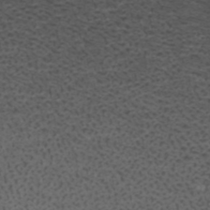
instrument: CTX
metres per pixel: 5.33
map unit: ANa
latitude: 41.4237
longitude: 27.3509
